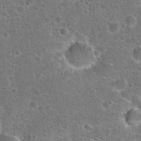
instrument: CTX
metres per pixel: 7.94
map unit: Hto
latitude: 22.4790
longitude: -48.0255
